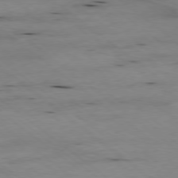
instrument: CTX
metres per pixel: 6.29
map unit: Ap
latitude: -78.8219
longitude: -90.9136
